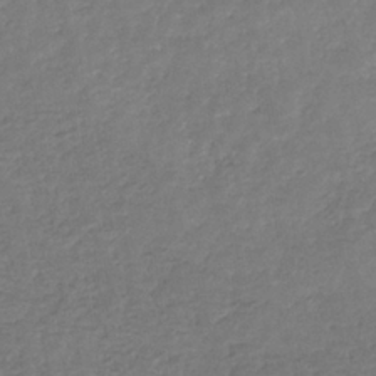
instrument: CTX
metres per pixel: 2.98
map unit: eHb
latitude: -34.4062
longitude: 76.8597
